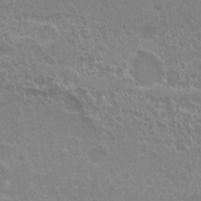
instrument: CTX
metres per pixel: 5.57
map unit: Hto
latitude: 20.7247
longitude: -40.4978
